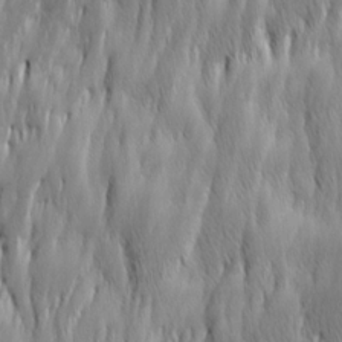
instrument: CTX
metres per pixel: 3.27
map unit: Ave
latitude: 15.1970
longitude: -135.5749
